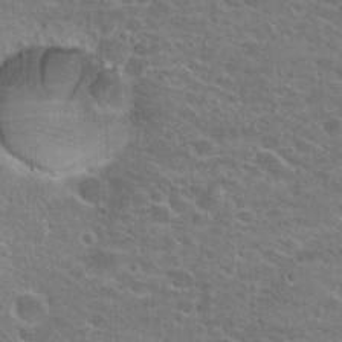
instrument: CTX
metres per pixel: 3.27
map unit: Hto
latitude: 22.5924
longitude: -43.8961
